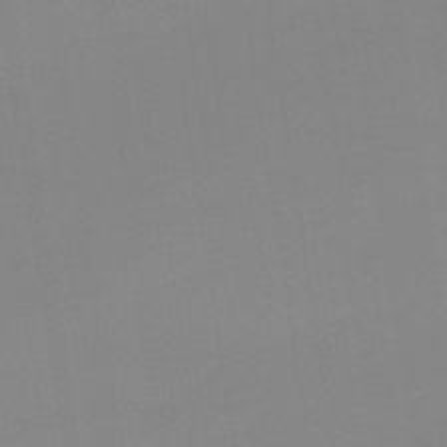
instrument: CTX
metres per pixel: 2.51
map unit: lHb
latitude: -48.4440
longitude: 67.5966
